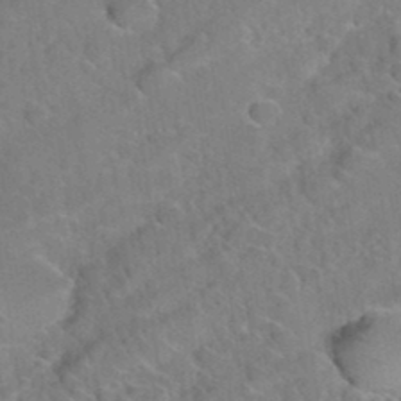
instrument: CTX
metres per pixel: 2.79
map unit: Hto
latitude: 35.5182
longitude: -48.5357
